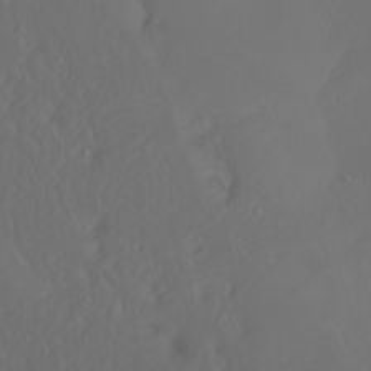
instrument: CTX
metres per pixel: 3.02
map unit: Htu
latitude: -6.1039
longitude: -69.9150
